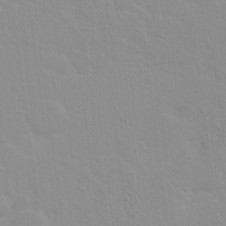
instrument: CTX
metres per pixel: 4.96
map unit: Hto
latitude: 16.3656
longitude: -39.2726
